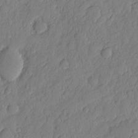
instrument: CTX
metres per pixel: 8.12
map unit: eHh
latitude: 6.6301
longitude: -75.0270
